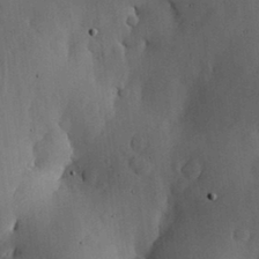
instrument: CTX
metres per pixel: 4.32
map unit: lHvf
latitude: 17.8583
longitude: -114.1010
